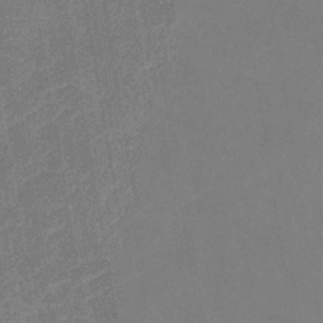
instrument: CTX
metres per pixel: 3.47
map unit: lHb
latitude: -38.5763
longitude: 74.3496
